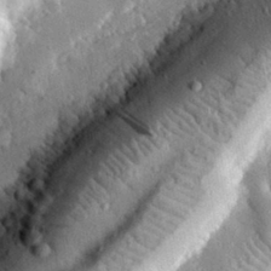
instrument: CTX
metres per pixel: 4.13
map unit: lHvf
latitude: 32.3089
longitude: -84.5924
